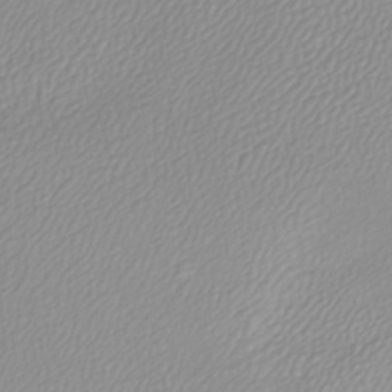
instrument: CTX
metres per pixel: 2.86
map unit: lHb
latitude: -41.8800
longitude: 71.3888
